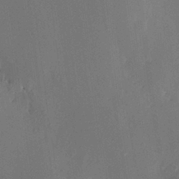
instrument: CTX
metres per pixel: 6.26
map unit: HNhu
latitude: 8.0444
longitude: -0.7435
